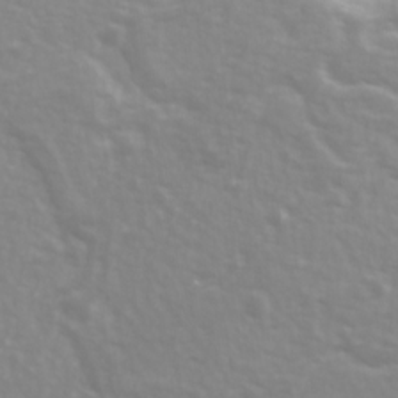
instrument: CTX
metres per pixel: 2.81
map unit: Ave
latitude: 18.3656
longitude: -133.7072
